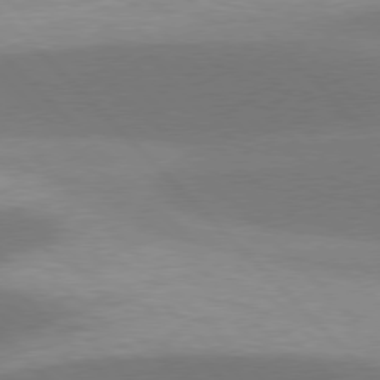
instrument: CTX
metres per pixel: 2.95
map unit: lApd
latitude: 77.5371
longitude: -50.3089
